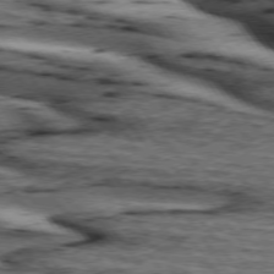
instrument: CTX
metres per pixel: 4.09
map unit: lApd
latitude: 74.4034
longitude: -73.5749
